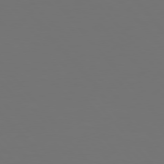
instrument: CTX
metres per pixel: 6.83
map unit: Hpe
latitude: 76.4790
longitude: -169.6127
